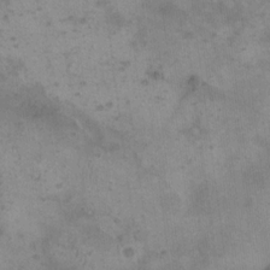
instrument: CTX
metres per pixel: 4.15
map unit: eHh
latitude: 15.8206
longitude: -67.1592
